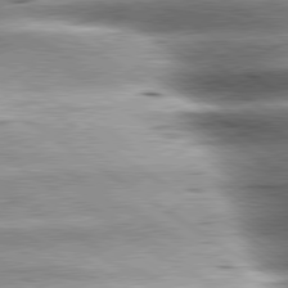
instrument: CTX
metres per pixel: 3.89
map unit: lApd
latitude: 80.0255
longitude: -141.3103
